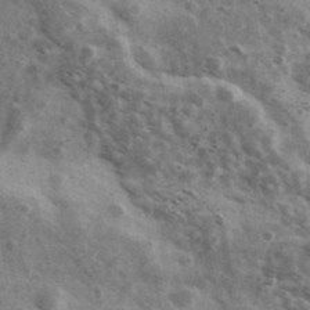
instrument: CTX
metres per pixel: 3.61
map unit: Ave
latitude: 38.8758
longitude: -107.9528
